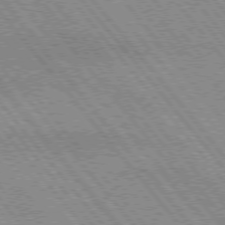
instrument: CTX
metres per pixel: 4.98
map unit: lApd
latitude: 75.1592
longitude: -49.2915
